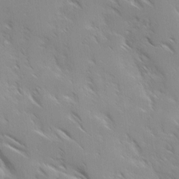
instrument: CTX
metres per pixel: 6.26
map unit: Ave
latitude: 9.2537
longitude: -103.8772
